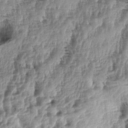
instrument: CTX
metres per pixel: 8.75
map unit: lAa
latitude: -5.2754
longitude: -123.9528
